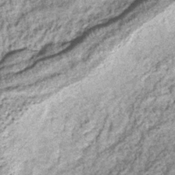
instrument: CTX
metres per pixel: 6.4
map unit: lHb
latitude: -38.3306
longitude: 67.7667
